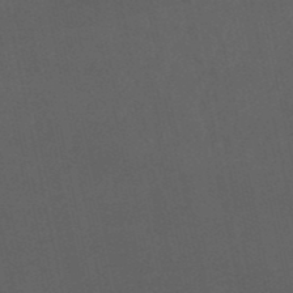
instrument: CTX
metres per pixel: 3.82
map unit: eHb
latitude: -50.8975
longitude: 72.4062
